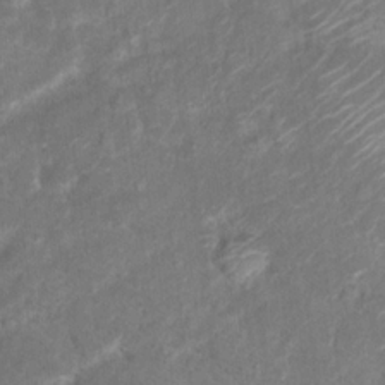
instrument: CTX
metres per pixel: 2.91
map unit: Hto
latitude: 17.8017
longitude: -41.0269
